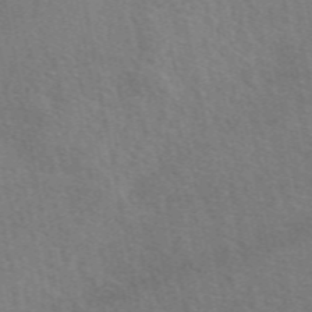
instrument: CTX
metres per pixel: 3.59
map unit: eAb
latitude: 51.1781
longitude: 115.4076
